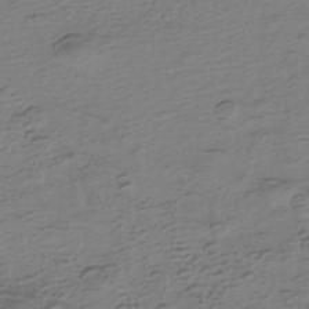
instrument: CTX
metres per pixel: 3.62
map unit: HNhu
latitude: -41.5399
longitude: 99.0108
